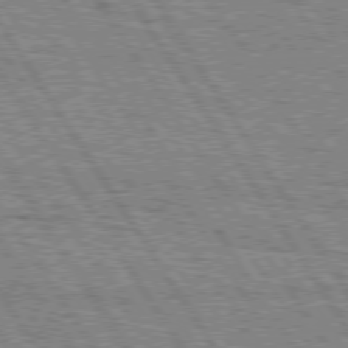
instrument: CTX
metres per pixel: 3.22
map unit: Hpe
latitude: 75.4993
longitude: -154.9136
